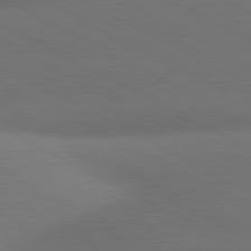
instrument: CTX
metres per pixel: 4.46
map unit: lApd
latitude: 80.9325
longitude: 129.2943
